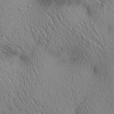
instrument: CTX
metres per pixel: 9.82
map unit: lAa
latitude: 4.7246
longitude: -117.1403
